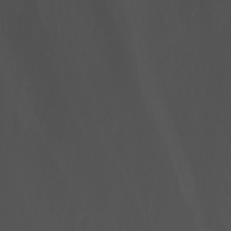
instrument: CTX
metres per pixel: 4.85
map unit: Nhu
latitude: -11.9745
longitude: -74.4979
